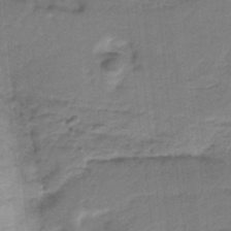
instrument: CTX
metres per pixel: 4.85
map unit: HNb
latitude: -35.4265
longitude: 57.3887
